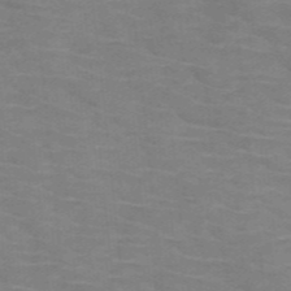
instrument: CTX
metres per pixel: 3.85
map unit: HNb
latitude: -47.1431
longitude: -45.9150
